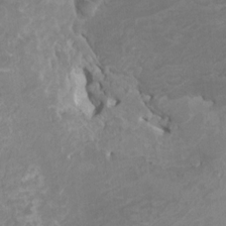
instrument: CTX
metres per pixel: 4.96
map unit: HNhu
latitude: 3.5371
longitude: -3.5938
